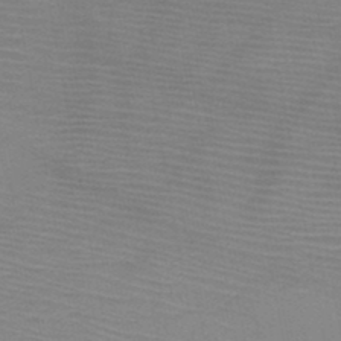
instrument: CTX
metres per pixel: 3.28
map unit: HNb
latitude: -46.4440
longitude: -44.9325
